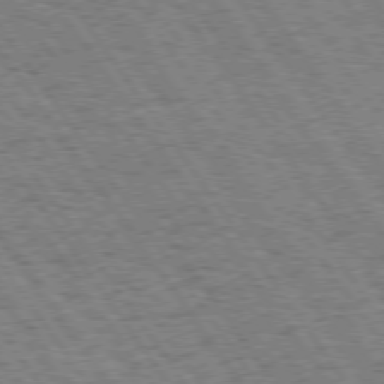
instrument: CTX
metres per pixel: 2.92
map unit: Hpe
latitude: 74.1389
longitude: -139.1025
